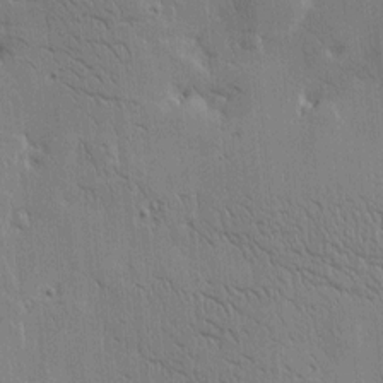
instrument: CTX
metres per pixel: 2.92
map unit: Htu
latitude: -4.6140
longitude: 174.5573
